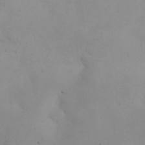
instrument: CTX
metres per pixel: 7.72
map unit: eHh
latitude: 24.2144
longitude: -64.0822
